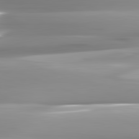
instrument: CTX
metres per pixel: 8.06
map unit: lApd
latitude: 82.4601
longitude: -142.7813
